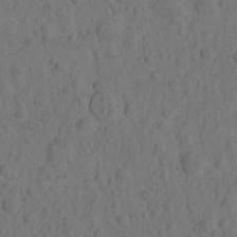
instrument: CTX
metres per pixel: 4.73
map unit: eHh
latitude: -2.0661
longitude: 17.2943
